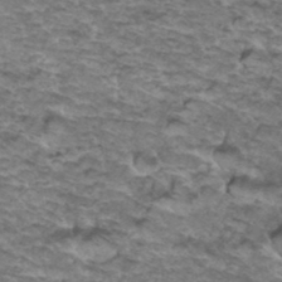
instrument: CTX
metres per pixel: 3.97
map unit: Hto
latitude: 36.9892
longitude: -43.1025
